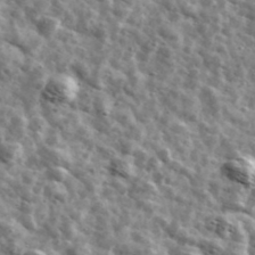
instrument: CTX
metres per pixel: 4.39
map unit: Ave
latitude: 42.0822
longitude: -107.1403
